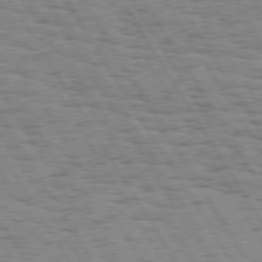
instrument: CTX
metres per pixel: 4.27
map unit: Hpe
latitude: 74.2523
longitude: -135.8394
